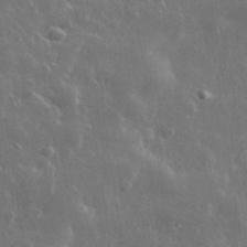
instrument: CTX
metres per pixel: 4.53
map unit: lHvf
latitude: 33.1214
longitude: -89.8017
